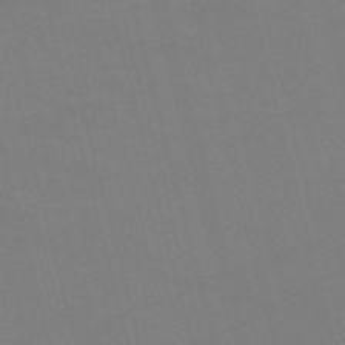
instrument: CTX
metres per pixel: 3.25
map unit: Nve
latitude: -58.1794
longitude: 61.7667
